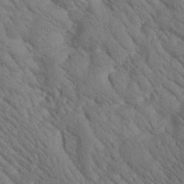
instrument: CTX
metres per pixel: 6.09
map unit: Htu
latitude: -0.1228
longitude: 174.4062
